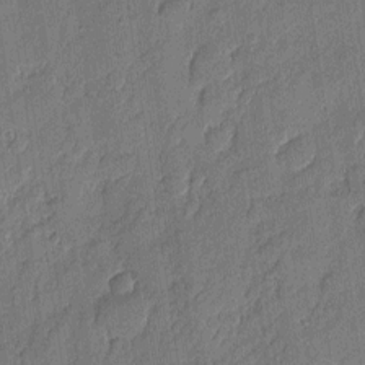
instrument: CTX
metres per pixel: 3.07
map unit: eHh
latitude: 5.7827
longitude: -75.5560
